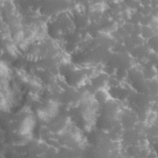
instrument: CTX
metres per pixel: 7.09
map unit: eHh
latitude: 34.4979
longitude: -62.6302
